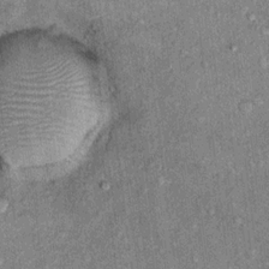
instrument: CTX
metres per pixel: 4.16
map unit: Hto
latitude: 10.8947
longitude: -37.7260
